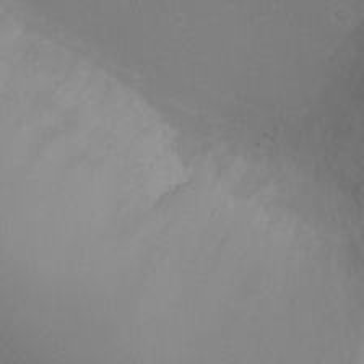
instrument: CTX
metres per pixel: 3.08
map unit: Ht
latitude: -8.0472
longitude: -20.7058
